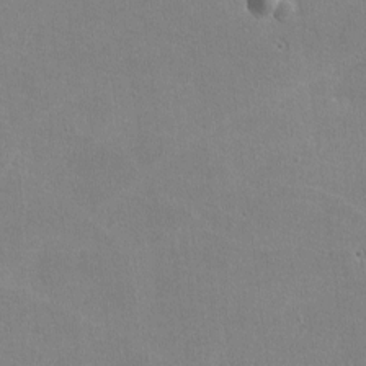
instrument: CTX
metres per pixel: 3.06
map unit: lHvf
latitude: -11.5777
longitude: -101.8583
